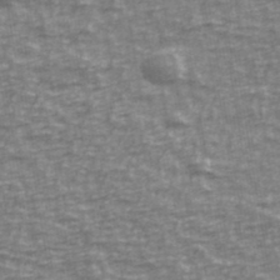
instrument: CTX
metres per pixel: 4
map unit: Ave
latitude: 40.0822
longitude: -113.6883
